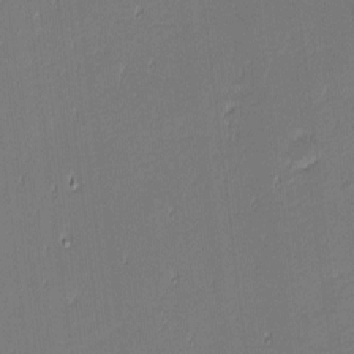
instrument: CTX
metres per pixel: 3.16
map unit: eHh
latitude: -3.4832
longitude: -83.0647
